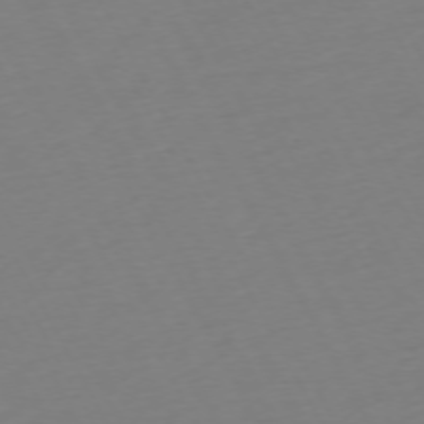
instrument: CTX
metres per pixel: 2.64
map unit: Ap
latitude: -73.9745
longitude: -69.3293
